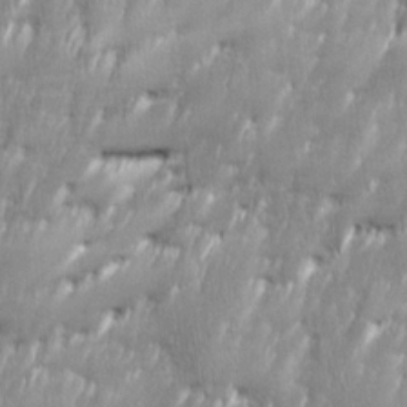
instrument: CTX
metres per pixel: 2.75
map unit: Ave
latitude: 16.1200
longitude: -135.7449
